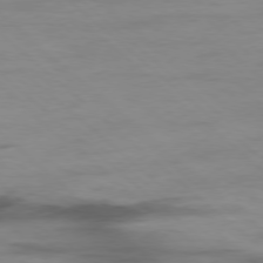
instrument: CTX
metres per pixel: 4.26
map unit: Hpe
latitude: -78.5951
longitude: -19.2159
